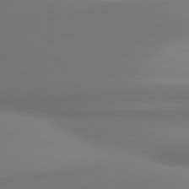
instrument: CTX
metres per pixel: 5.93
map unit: lApd
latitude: 80.1011
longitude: 174.4440
